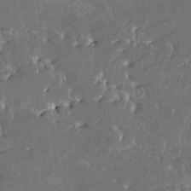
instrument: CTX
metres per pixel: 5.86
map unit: HNhu
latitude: 4.3656
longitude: 13.8611
